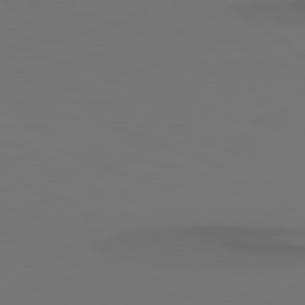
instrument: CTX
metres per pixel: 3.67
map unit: Hpe
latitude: 78.5357
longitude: -134.5168
